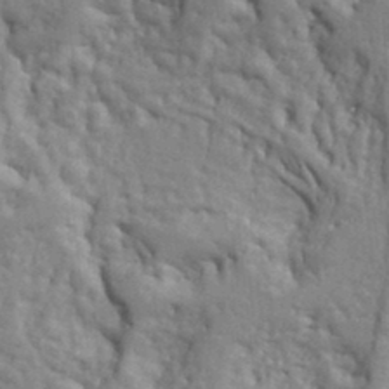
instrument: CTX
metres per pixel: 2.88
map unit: Ht
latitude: 9.3104
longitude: -76.8569
